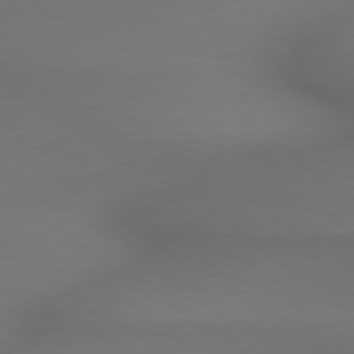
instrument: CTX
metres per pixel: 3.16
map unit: lApd
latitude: 79.5938
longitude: -174.8380
